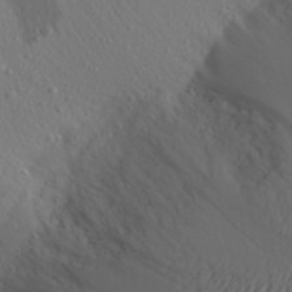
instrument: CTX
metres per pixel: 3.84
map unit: Aa
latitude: 28.1389
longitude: -146.2901
